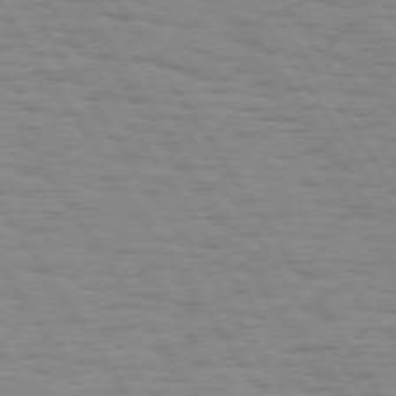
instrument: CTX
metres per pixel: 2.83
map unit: Hpe
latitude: 74.2523
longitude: -136.4223
